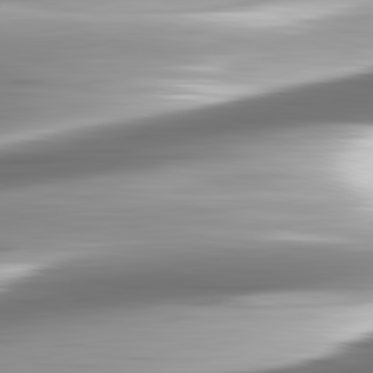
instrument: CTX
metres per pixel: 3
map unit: lApd
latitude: 82.8002
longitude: -140.3656
